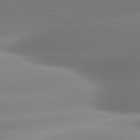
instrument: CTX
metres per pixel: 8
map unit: lApd
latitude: 80.3656
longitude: -159.3293
